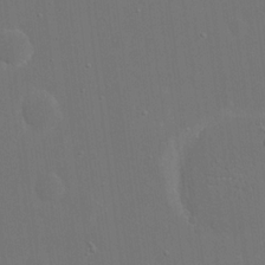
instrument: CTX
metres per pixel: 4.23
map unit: eHh
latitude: 18.7057
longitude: -69.3293
